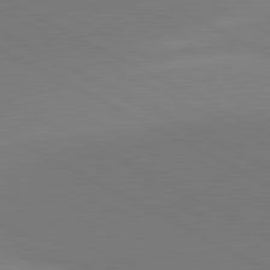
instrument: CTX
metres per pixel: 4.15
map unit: lApd
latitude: 81.4615
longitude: 151.6722
